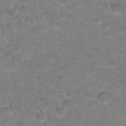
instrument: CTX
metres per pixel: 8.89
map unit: Hto
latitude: 18.6679
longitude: -35.3859
